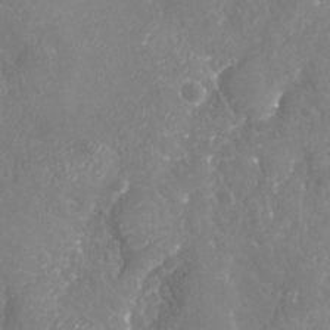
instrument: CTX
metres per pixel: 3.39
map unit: Nhu
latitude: -18.8786
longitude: -58.1767
